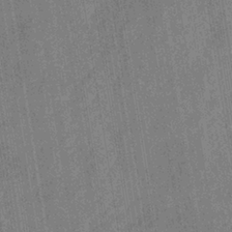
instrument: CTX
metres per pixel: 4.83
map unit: eHb
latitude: -35.3510
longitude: 81.3321
